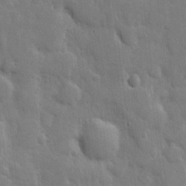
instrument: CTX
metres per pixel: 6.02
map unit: eHh
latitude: 6.0633
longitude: -70.7813
